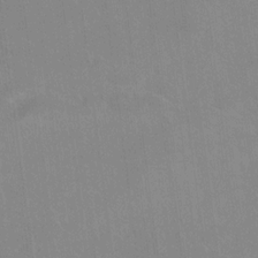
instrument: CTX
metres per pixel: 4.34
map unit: Ave
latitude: 19.0269
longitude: -136.5168
